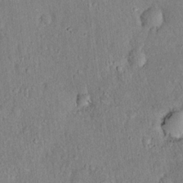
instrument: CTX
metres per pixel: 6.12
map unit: eHh
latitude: 18.9513
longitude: -61.6127
